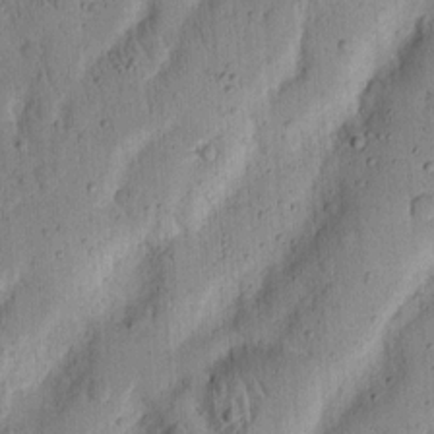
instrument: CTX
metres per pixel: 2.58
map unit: Ht
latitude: 12.9325
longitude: -74.2523
